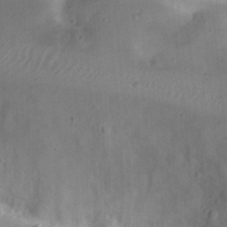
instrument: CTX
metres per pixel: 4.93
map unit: eHh
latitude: 22.9325
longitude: -70.6868
